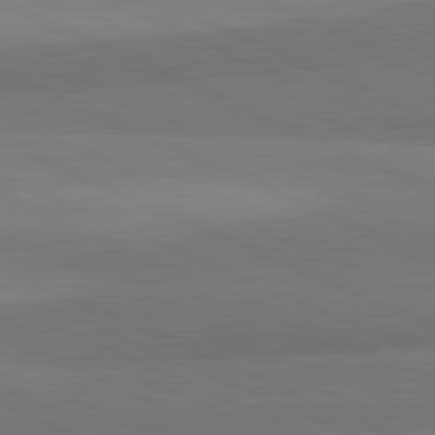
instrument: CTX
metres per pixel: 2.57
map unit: lApd
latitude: 82.4601
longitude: 158.2361
